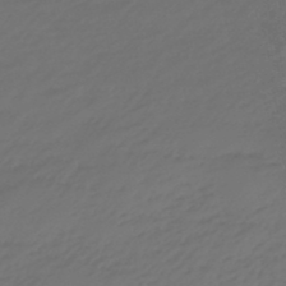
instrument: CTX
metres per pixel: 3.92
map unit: eHb
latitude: -47.7855
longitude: 85.1053
